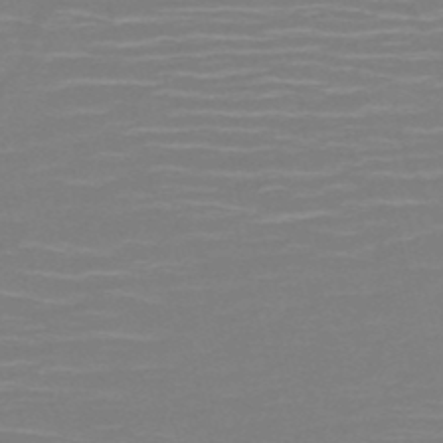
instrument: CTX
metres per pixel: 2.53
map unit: HNb
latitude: -50.6896
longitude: -46.4601
